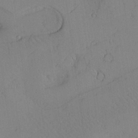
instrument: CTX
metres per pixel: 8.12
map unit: Aa
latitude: 24.6301
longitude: -132.6302
